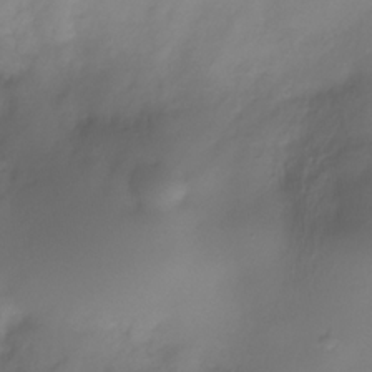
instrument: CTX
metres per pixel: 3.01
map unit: Nhe
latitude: -37.3320
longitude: -112.3278
